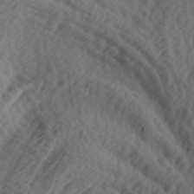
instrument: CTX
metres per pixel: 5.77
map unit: lAa
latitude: -7.2565
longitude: -123.7639
